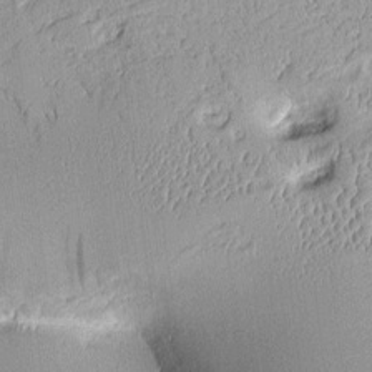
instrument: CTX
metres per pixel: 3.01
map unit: Aa
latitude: 10.2901
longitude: -128.5923
